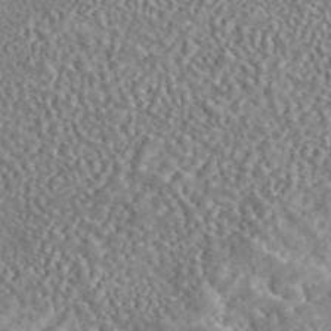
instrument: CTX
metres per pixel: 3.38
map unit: eAb
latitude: 45.2537
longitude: 128.5574
